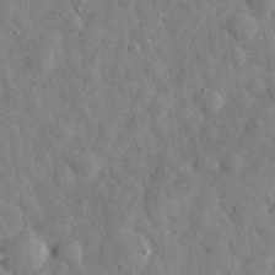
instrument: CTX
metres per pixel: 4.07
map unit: eHh
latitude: 33.1025
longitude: -78.1011
